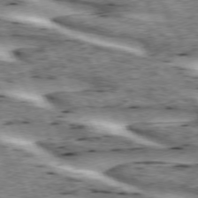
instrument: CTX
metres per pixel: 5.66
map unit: lApd
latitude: 73.1970
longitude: -54.4601
